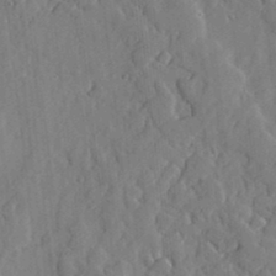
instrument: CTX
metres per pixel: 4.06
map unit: lHvf
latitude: 17.5371
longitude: -113.1214
